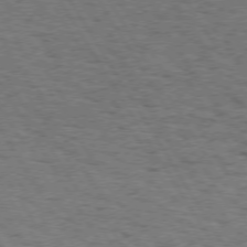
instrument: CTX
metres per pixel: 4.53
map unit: Hpe
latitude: 73.0459
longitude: -130.1578
